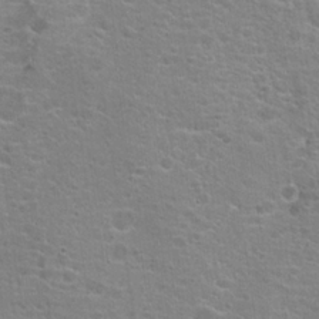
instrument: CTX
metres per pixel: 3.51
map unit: Hto
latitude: 19.6882
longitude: -41.6504
